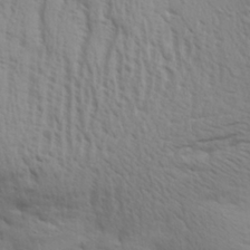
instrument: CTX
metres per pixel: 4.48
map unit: Aa
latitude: 29.0458
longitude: -134.6301
